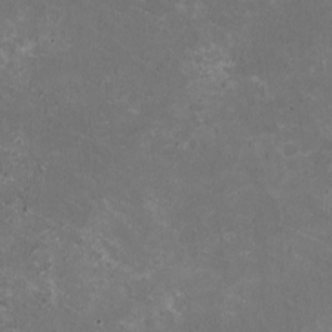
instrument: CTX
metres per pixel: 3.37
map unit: HNhu
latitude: 0.6679
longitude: -1.6694
